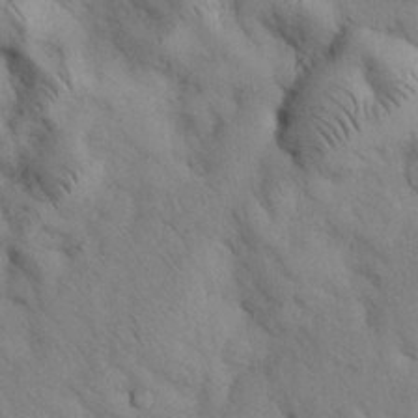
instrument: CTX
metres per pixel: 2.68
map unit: Nhu
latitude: 26.9892
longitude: -71.2348
